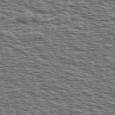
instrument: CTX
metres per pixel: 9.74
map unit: Ave
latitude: 38.9514
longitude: -112.5357
